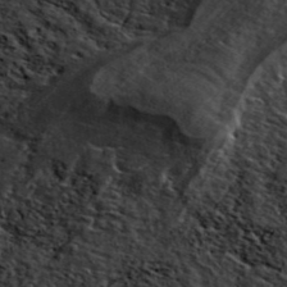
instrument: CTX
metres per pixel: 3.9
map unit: ANa
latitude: 41.8394
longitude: 52.2172
